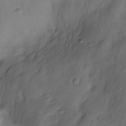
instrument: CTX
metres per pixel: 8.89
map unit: Nhe
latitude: -34.1795
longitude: -143.7261
